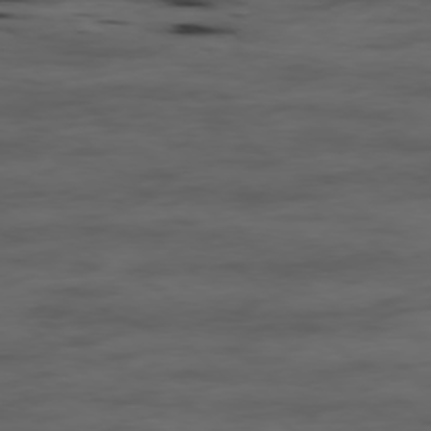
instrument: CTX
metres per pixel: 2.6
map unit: Hpe
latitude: -78.2172
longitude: -18.8002
